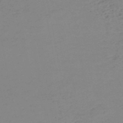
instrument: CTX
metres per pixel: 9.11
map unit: HNb
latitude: -52.0283
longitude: -52.4601
